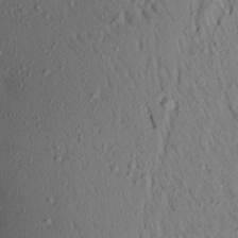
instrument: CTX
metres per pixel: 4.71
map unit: Aa
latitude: 17.7072
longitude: -148.6113
